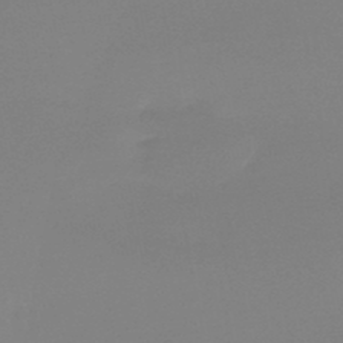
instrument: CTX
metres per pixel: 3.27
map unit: lHb
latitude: -44.6141
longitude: 63.9556
